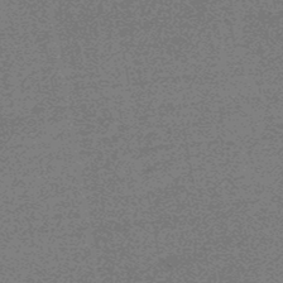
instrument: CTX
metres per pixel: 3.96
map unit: eHb
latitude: -48.1417
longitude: 88.7274
